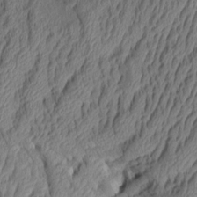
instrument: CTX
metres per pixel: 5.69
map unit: Aa
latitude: 8.2523
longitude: -129.6316
